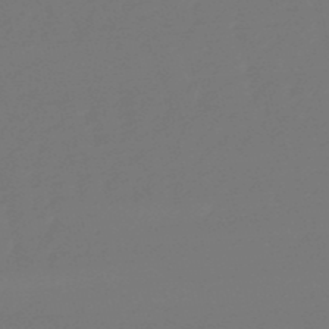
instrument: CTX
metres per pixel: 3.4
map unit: eHb
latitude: -50.9542
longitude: 77.9556
